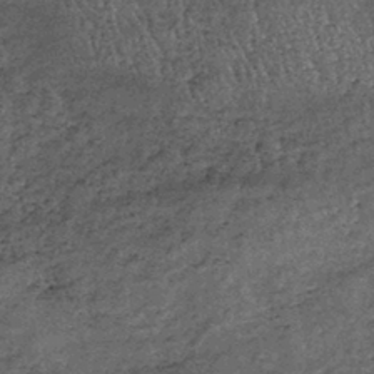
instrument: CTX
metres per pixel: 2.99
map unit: lHb
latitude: -39.3131
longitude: 65.4833
